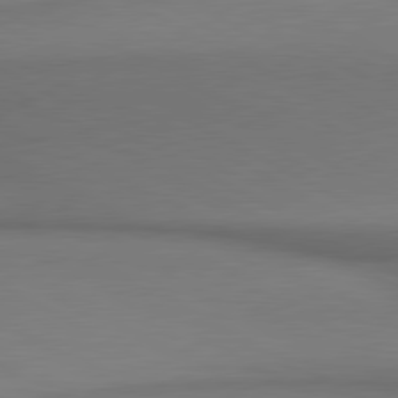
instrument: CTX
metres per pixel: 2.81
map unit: lApd
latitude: 80.6679
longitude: 155.4455
